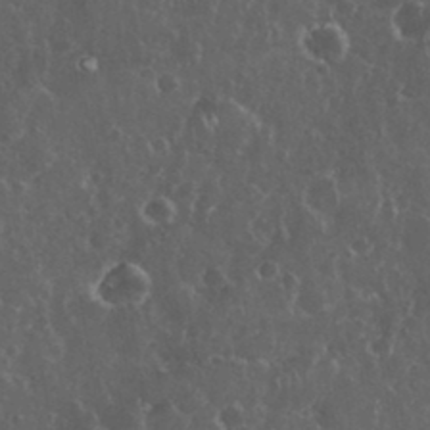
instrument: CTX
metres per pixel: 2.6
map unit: eHh
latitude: 33.6883
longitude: -62.3468
